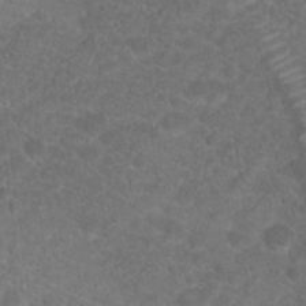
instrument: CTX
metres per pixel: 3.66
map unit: Hto
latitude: 19.3481
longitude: -39.0080
